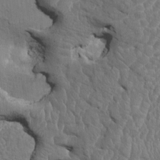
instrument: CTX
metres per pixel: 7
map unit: HNhu
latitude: 4.4223
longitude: -6.8569
